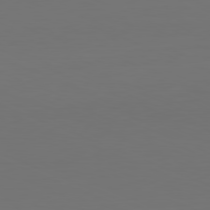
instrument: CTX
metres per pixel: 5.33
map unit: Hpe
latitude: -81.8423
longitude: 7.8233
